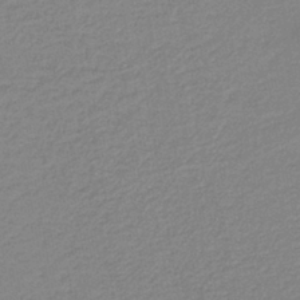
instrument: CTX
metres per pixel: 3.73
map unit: HNb
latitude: -40.2361
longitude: 51.1620
